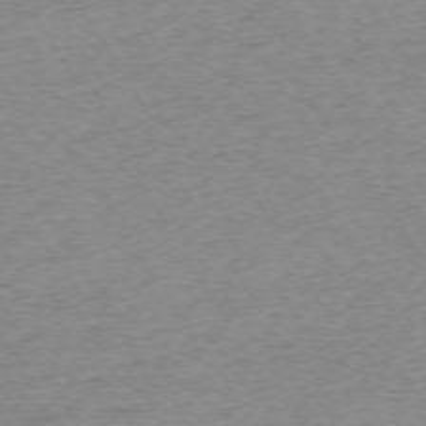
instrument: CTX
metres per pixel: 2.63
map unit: Ap
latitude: -72.8975
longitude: -68.7435
